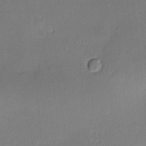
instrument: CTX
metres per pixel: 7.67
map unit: Nve
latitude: -8.9353
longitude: 175.3509
